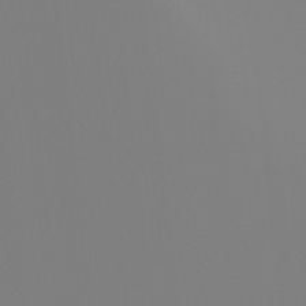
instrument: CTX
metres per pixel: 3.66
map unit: Ht
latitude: -4.5384
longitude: -61.5749
